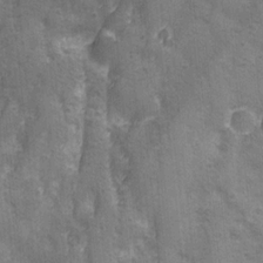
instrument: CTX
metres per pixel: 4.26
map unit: Ave
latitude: -7.9178
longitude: -120.1011
